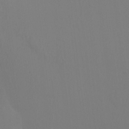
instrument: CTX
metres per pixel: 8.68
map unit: Ht
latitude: -14.9920
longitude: -50.0444
